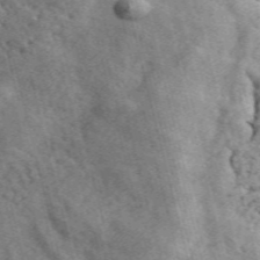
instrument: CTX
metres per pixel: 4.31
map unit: ANa
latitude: 49.7261
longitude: -81.2159
